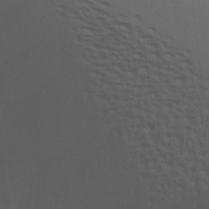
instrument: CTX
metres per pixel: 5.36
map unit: Aa
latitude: 19.6694
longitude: -144.9702
